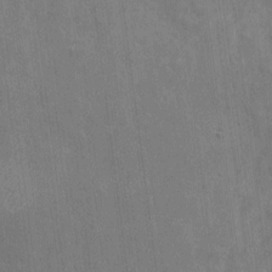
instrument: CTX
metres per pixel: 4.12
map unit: eHh
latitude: 7.0836
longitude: -72.6113
